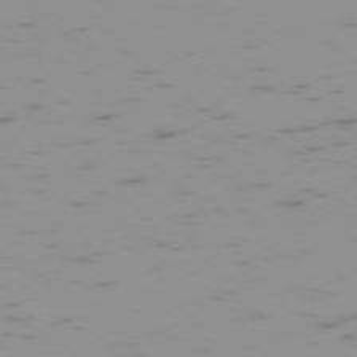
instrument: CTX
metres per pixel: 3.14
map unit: Hpe
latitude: -73.6155
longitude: 7.5021
